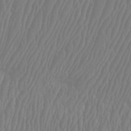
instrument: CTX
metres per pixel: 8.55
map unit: Htu
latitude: -8.1795
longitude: -75.3860
